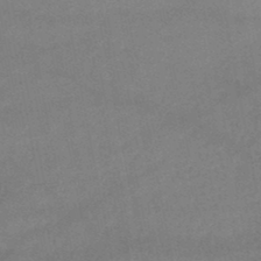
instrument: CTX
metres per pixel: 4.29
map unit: lHb
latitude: -46.9352
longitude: 62.4440
